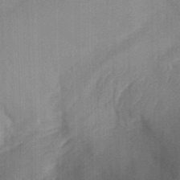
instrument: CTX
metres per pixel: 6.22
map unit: Aa
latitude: 30.2334
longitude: -141.9717
